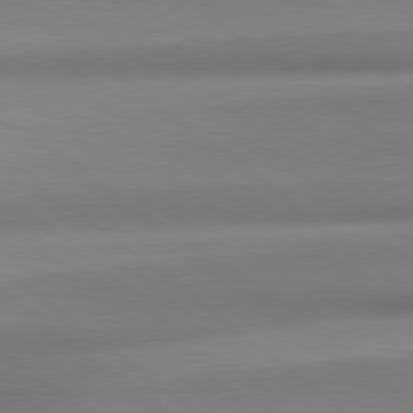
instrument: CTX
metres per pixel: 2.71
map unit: Hpe
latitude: 78.9703
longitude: -133.1025
